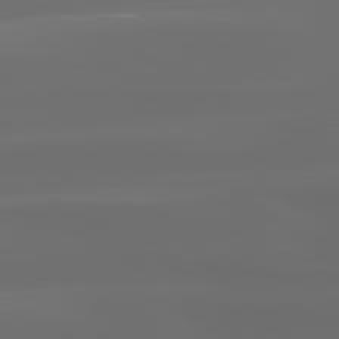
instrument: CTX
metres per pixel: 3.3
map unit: lApd
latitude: 80.9703
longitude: -136.2523
